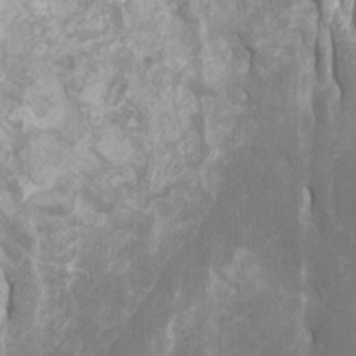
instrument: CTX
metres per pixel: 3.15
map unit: Htu
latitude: -7.5588
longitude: -48.2334
